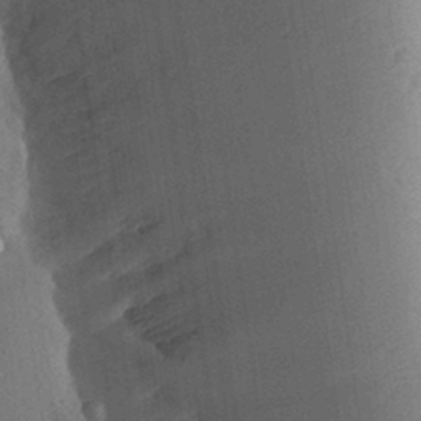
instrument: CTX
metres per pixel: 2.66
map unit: Aa
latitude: 30.0633
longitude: -145.2159
